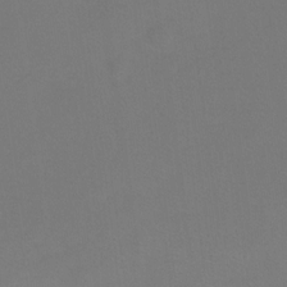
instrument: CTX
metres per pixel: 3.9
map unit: Ht
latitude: -13.0675
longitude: -43.8583
